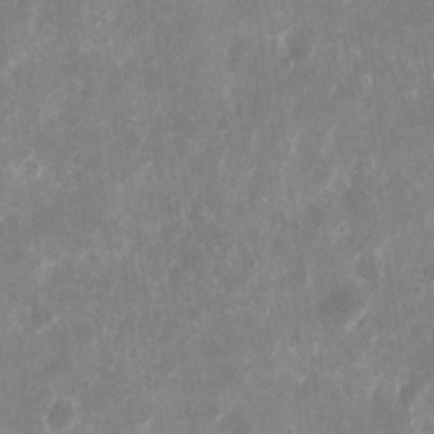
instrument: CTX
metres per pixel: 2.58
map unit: eHh
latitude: 10.4034
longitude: -71.7449
